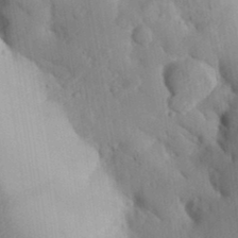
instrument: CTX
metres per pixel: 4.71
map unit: Aa
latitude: 32.5924
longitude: -144.6679
